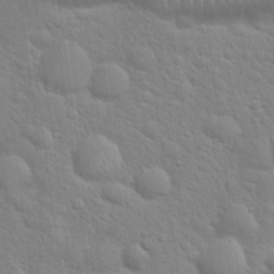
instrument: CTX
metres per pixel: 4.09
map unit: Hto
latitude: 20.2523
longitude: -52.0255
